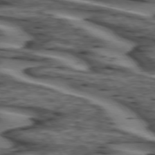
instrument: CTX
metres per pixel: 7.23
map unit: lApd
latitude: 74.3089
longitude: -71.5371
